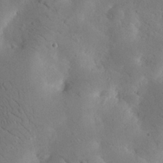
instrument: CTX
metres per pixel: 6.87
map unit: eHh
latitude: 24.4601
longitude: -67.6316
